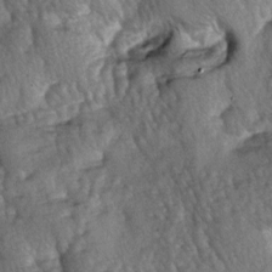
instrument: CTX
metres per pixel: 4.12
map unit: lAa
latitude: -6.3873
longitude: -125.9150
